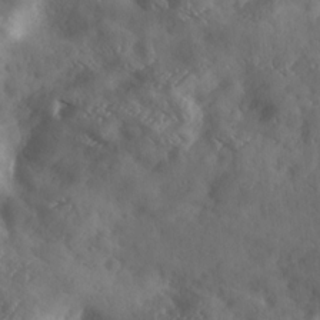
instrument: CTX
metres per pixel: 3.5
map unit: Ave
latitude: 18.3845
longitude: -131.4238
